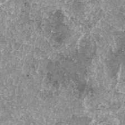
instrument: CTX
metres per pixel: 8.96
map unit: HNhu
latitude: 1.3859
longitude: 6.1417
